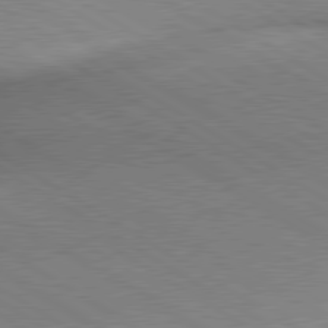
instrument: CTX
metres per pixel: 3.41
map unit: lApd
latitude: 80.0822
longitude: 164.4440
